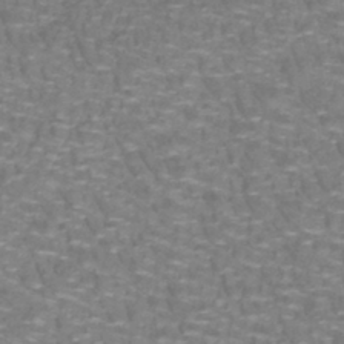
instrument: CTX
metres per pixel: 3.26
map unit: lHb
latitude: -41.7666
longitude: 55.6344
